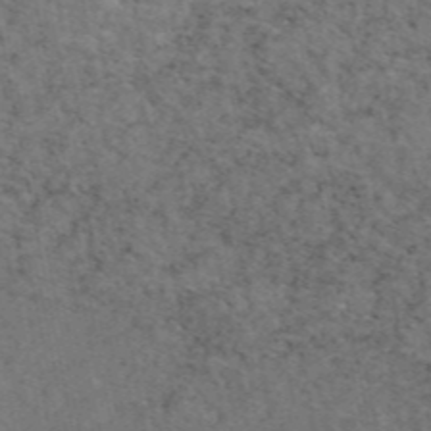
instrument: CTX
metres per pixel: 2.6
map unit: eAb
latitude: 46.3845
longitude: 116.6329
